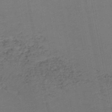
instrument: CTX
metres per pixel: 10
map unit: HNb
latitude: -48.3307
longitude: 58.6896
